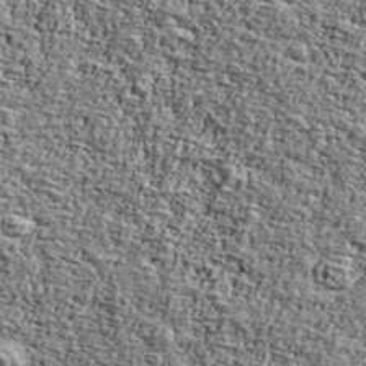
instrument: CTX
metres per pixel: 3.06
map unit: Ave
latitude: 41.9528
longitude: -110.8002
